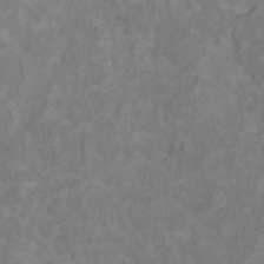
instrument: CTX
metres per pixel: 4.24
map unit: HNhu
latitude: 2.3467
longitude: -3.6694
